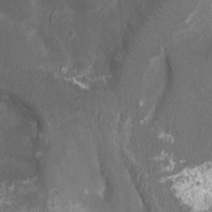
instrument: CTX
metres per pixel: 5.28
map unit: Ht
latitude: 2.1011
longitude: -19.7449
